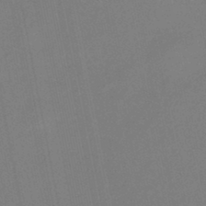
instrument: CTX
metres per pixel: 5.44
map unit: eHb
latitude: -45.0864
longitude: 87.4643
